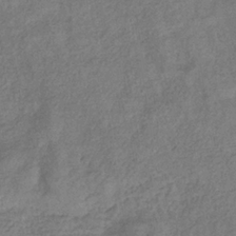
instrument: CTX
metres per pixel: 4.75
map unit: eHb
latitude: -33.6722
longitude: 76.5385
